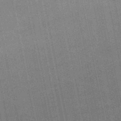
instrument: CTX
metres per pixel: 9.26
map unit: lHb
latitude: -49.0865
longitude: 74.0472
